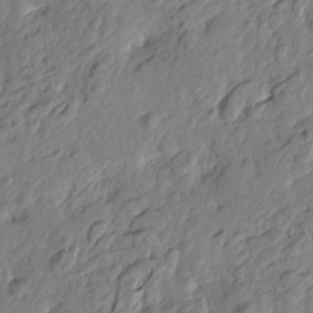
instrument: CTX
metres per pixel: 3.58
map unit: Htu
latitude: -2.8030
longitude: 179.7855
